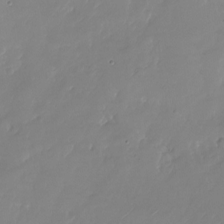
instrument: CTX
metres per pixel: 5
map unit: Nhu
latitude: -22.1984
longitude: -71.9528
